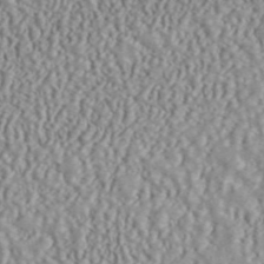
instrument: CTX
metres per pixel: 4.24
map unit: ANa
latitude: 45.4049
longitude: 36.8030
